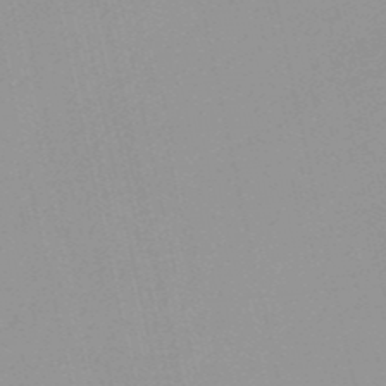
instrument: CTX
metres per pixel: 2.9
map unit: HNb
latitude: -52.1605
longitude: -51.0836
